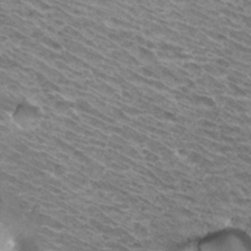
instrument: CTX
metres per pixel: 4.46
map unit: Hto
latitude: 33.3293
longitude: -40.4601
